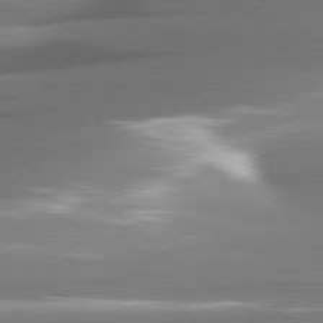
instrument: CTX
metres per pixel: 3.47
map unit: lApd
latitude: 81.3293
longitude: -142.1011
